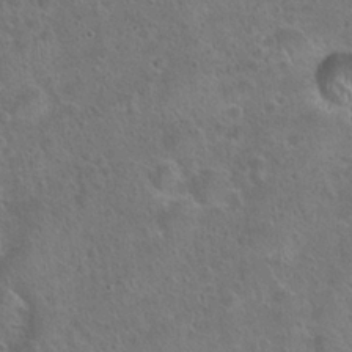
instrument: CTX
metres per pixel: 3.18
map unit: Hto
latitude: 23.1781
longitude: -49.3482
